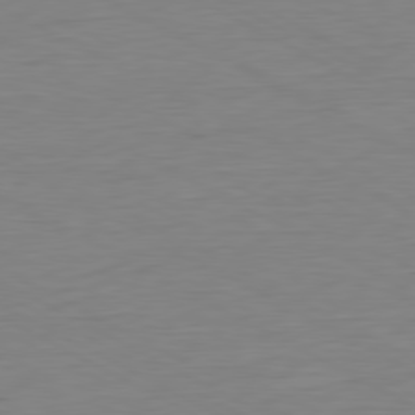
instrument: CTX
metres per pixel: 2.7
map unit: Ap
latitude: -80.6708
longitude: -77.8016
